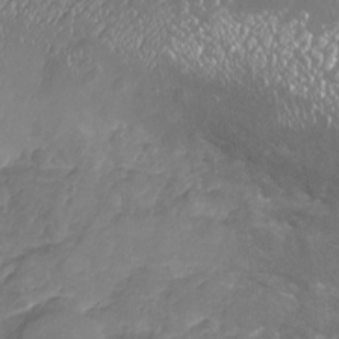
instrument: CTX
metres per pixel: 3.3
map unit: Nhu
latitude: -19.3132
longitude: -57.0458
